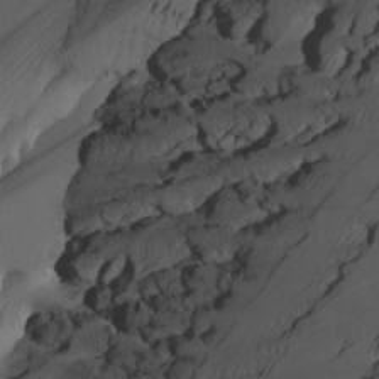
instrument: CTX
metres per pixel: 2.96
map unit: Htu
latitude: -7.5210
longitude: -66.0633
